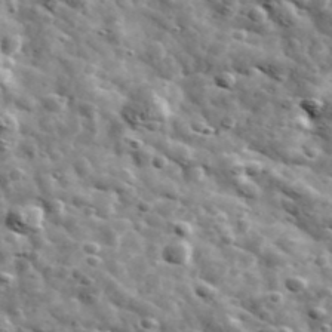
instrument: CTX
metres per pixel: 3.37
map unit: Ave
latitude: 42.6491
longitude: -107.4237
